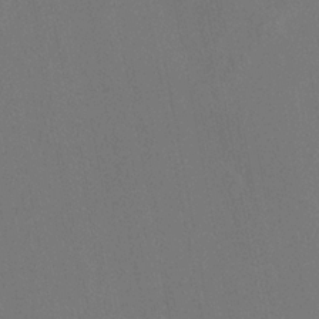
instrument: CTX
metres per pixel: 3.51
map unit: HNhu
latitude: 6.2334
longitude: 4.3306
